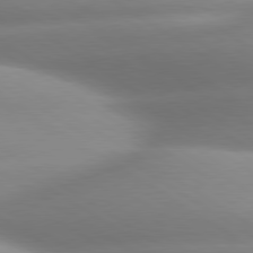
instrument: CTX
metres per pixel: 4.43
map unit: lApd
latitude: 80.2145
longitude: -161.2348
